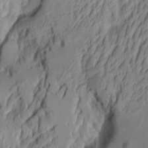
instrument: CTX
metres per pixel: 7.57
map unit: Aa
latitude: 7.9528
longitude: -128.1389
